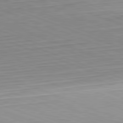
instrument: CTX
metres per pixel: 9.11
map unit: Hpe
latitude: -82.5196
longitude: 12.5007
